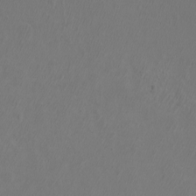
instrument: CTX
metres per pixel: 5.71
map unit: eHh
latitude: -7.2754
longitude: -75.5371
